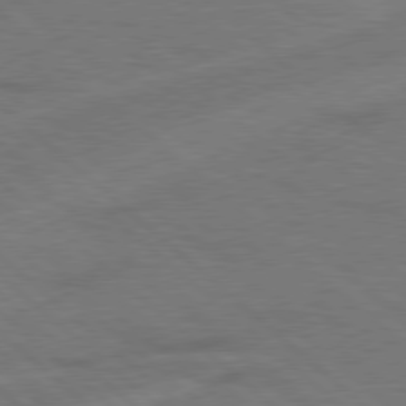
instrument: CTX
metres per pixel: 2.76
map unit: Hpe
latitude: 78.0444
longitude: -152.7435
